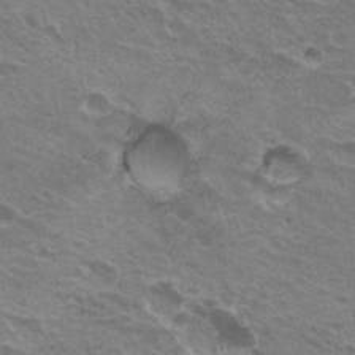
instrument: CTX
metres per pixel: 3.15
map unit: Hto
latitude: 21.2537
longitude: -31.8773
